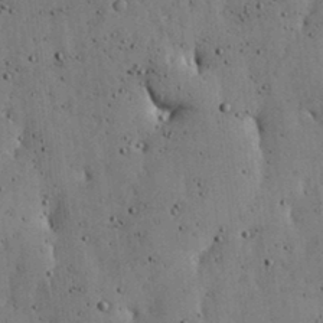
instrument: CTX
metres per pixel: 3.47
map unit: lHvf
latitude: 18.8758
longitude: -114.3656
